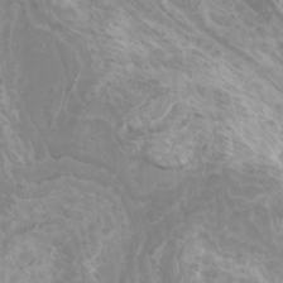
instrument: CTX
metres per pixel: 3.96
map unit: Htu
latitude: -6.3306
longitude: -75.6316
